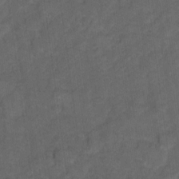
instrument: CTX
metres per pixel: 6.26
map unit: Hto
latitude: 5.3293
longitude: -36.2712
